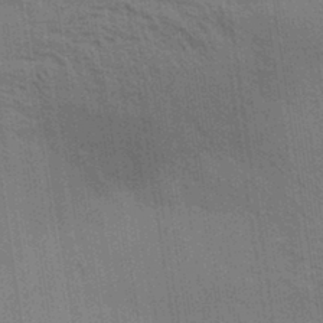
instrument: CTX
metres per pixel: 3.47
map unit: Aa
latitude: 32.7057
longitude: -139.9339
